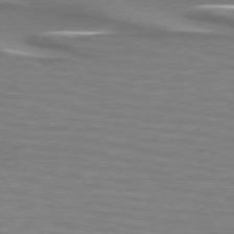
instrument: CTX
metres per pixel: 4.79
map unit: lApd
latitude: 74.1578
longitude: -51.4426
